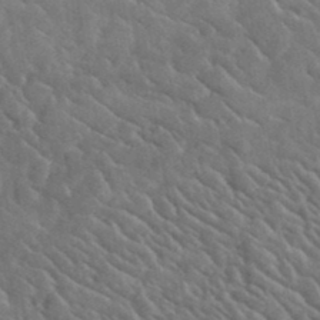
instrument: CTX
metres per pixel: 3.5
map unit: lHvf
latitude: 37.1970
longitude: -89.8962
